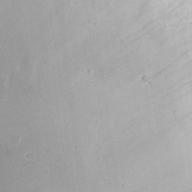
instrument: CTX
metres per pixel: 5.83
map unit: eHh
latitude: 15.7828
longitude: -70.7813
